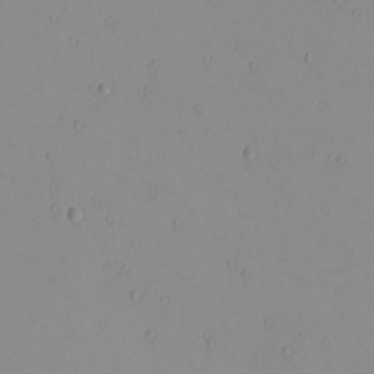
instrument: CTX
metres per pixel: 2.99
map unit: Nhu
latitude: -4.5007
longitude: -82.2144
